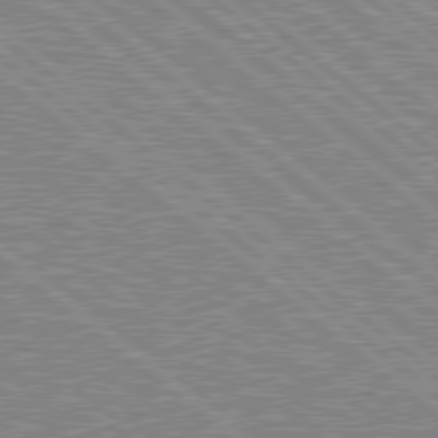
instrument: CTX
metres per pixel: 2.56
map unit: Hpe
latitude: 78.5924
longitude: -143.8961
